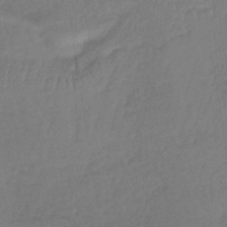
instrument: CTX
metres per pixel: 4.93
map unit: lHb
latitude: -38.8030
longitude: 61.7856
